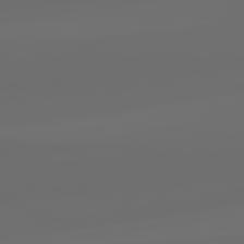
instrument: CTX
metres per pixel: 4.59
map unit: lApd
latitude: 83.7449
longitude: -130.8002
